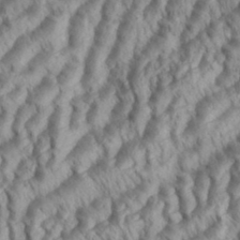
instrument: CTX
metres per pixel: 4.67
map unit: eHh
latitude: 35.6127
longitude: -138.2522
